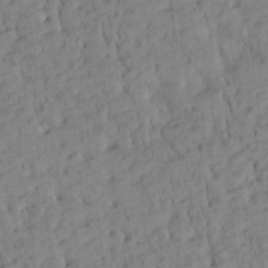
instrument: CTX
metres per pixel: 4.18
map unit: Htu
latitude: -4.3495
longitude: 173.7666
